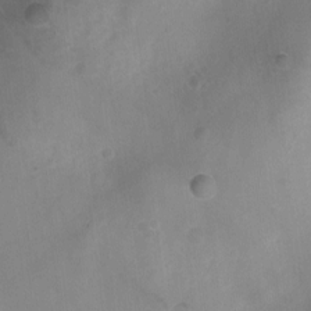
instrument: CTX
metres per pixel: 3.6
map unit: Ht
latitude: -10.7274
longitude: -22.3089
